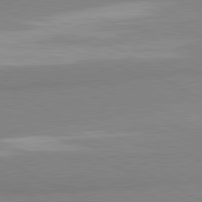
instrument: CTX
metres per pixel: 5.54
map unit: lApd
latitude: 81.3671
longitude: -179.9339
